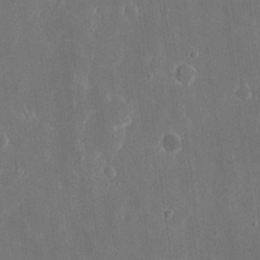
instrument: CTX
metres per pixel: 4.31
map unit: eHh
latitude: 15.9339
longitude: -71.2915
